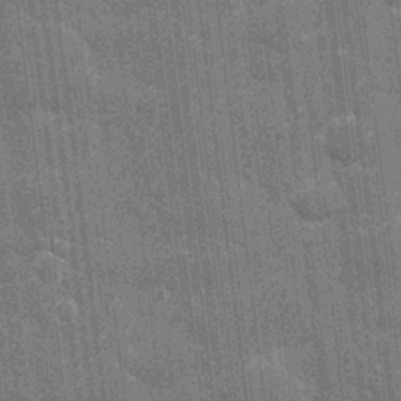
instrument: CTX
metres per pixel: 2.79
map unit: eHh
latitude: 7.2537
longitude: -74.3656
